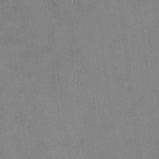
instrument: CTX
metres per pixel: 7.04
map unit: HNhu
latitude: 3.3670
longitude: 8.2739
